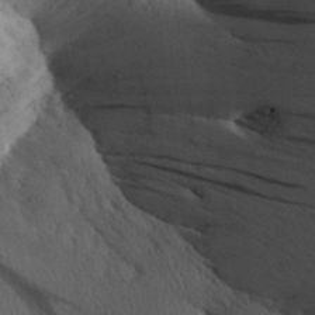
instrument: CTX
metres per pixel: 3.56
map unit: Aa
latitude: 30.1956
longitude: -142.2145
